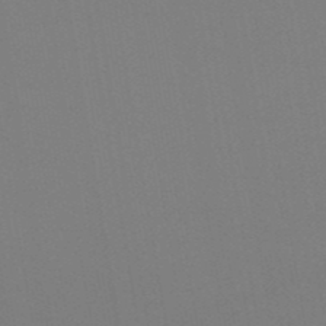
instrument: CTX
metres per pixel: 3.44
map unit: eHb
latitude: -50.4440
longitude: 68.0661
